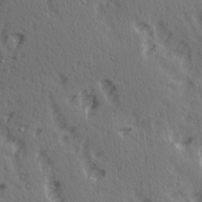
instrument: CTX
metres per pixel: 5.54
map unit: Ave
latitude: 14.9703
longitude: -105.0459
